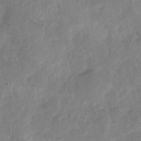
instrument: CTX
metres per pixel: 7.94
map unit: Nhu
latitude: 5.0836
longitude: -16.8191
